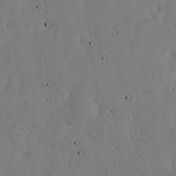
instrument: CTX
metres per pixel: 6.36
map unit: lHvf
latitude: 19.3859
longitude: -114.2711
